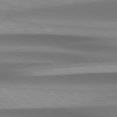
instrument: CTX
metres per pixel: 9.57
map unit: Hpe
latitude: 78.8191
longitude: -133.9339
